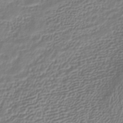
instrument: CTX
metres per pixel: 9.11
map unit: HNhu
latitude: -42.4062
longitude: 102.4629
